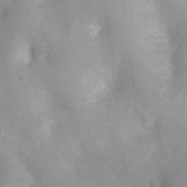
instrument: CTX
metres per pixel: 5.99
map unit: Nhu
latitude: 0.6112
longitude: -18.1577
